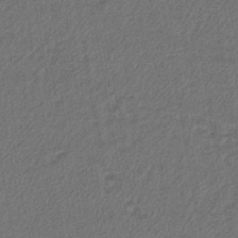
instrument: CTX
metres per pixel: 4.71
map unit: lHb
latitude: -42.8596
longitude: 61.1620
